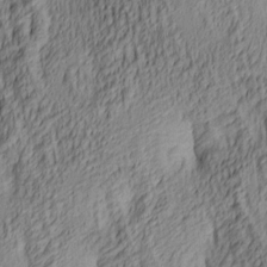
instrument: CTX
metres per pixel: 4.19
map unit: lAa
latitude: 5.0458
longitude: -115.6882
